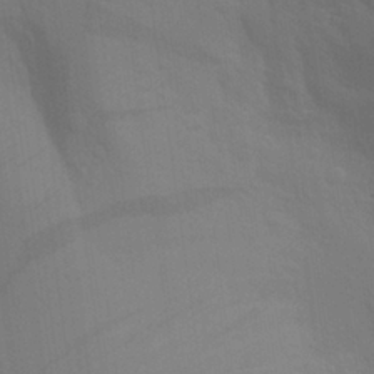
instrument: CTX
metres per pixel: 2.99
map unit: Aa
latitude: 26.8380
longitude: -145.7638
